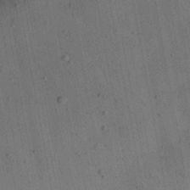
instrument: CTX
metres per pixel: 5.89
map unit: Aa
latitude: 22.5546
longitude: -143.0459
